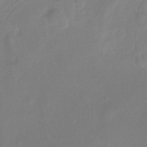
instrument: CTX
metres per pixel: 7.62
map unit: Hto
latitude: -13.3699
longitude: -42.5357
